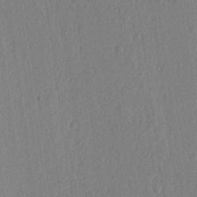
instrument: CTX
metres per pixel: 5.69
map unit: lHvf
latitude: 18.2522
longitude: -115.2914
